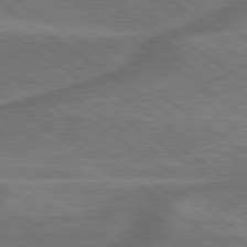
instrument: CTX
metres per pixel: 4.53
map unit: lApd
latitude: 79.6316
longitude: 171.6155
